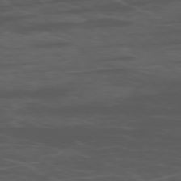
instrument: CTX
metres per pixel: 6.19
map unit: Ap
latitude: -76.6518
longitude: -67.4048
